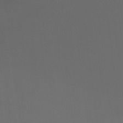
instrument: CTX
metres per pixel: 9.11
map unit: HNhu
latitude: 8.1200
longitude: 11.8234
